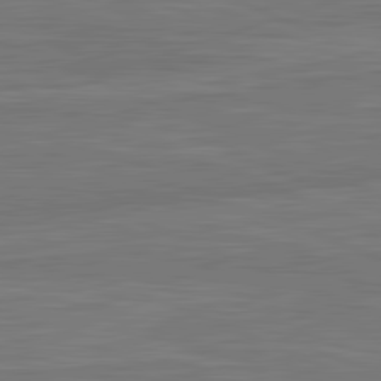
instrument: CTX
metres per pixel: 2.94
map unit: lApd
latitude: 81.8772
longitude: -171.0458
